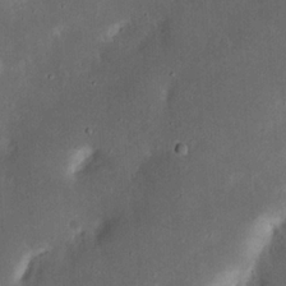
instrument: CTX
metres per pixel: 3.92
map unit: Nhu
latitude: 18.9324
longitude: -74.5357
